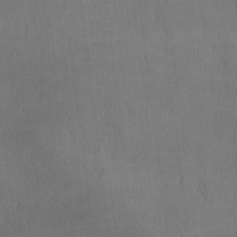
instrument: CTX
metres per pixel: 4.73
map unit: lAa
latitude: 1.0836
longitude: -117.0836
